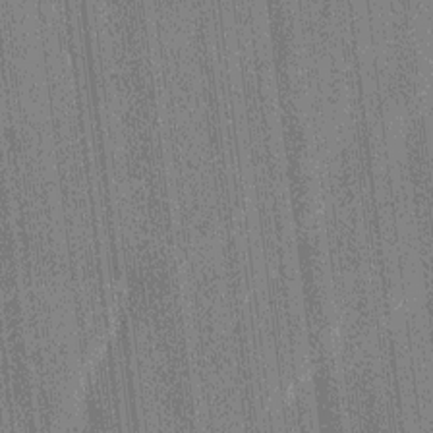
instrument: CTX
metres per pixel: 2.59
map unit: HNhu
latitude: 7.4804
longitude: -6.2711
